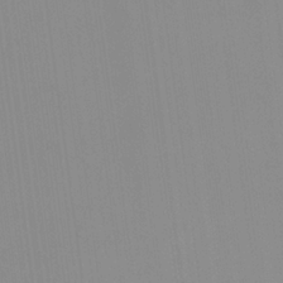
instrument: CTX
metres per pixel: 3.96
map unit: Nhu
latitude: 22.6490
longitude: -62.9892
